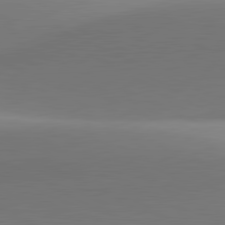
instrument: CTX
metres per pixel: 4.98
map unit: lApd
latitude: 81.4993
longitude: 143.7855
